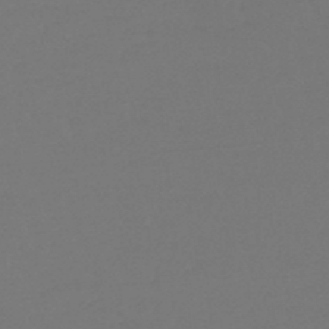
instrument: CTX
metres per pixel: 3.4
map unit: lHb
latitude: -46.6707
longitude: 65.6344
